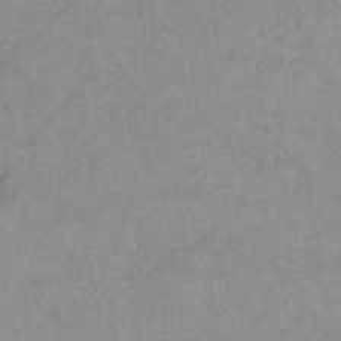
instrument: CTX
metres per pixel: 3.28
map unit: Hto
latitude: 7.5749
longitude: -35.4804
